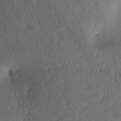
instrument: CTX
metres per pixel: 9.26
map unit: lAa
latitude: -7.3509
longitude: -126.1011
